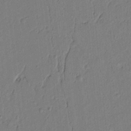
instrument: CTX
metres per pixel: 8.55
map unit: lAvf
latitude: 5.4993
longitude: 165.6344
